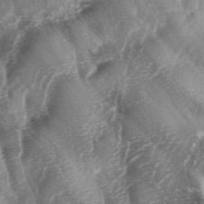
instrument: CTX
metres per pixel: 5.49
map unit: lAa
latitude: -4.5007
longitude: -126.8002
